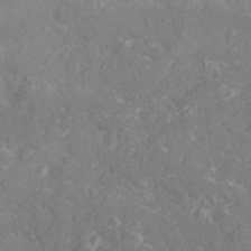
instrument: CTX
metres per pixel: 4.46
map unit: Ave
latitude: 19.8016
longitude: -130.2145
